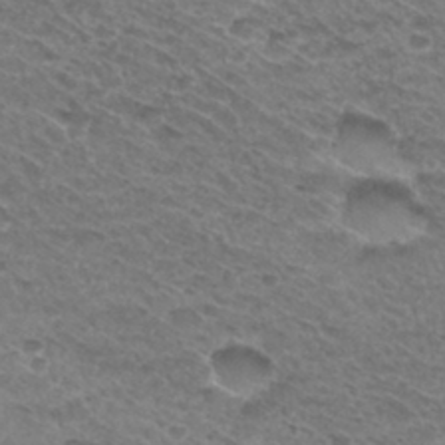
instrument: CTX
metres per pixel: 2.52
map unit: Hto
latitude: 31.1404
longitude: -46.8002
